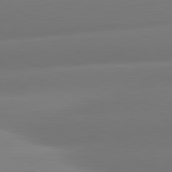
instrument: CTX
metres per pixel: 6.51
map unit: lApd
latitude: 80.8947
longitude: -161.1970
